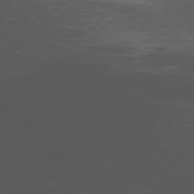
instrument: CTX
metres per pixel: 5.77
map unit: Ap
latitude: -76.2739
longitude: -67.6693
